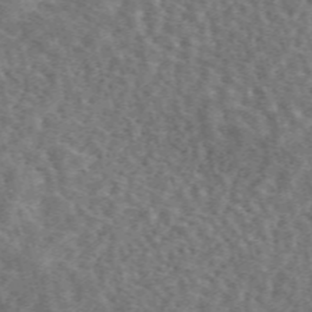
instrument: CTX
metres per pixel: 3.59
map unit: eAb
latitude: 44.9325
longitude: 111.3320
